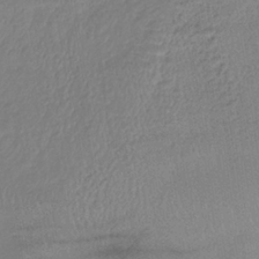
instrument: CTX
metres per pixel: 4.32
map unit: lHb
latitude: -36.9352
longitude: 70.9731
